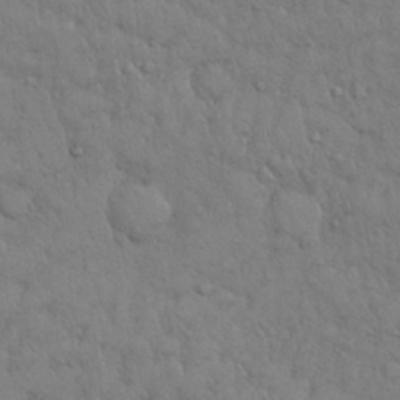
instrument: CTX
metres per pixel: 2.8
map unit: Nhu
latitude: 28.6679
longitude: -69.5749
